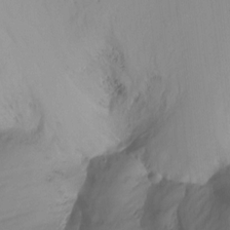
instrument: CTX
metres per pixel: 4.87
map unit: Ht
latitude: -15.1431
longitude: -51.8772
